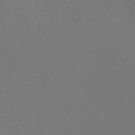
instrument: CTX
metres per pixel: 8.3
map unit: eHh
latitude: -10.8597
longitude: -65.6694
